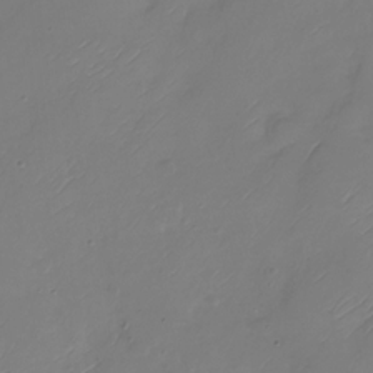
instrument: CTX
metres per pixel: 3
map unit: Nhu
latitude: -28.7085
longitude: -59.5182
